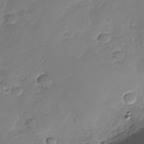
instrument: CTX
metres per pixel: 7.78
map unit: Nhu
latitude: -29.2187
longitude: -61.7827
